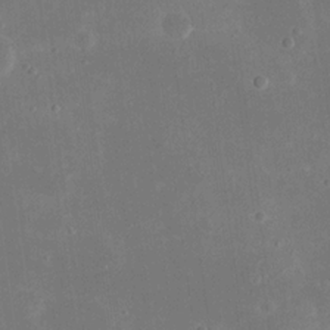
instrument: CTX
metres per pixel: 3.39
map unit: eHh
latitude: 19.1781
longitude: -70.6490
